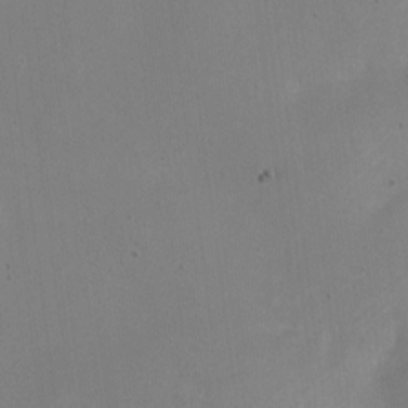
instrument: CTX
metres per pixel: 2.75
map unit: Nhe
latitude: -20.2928
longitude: 144.0850
